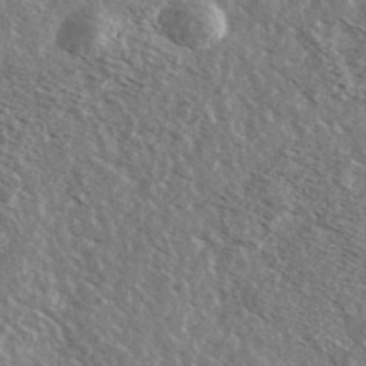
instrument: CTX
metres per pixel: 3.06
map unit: Ave
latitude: 38.5168
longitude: -108.9324
